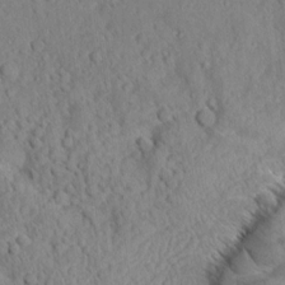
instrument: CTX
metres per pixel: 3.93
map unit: Aa
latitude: 8.7813
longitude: -134.0633
